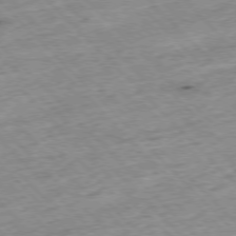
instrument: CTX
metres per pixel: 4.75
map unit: Hpe
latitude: -77.1053
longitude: -15.8206
